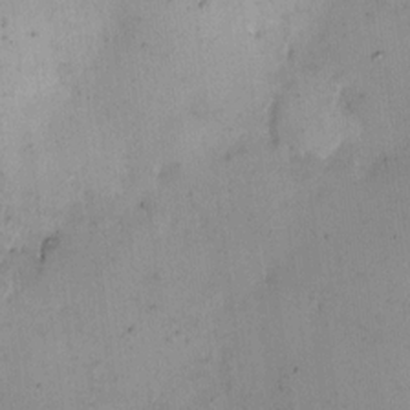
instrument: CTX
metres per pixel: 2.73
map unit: eHh
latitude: 11.8017
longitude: -61.8205
